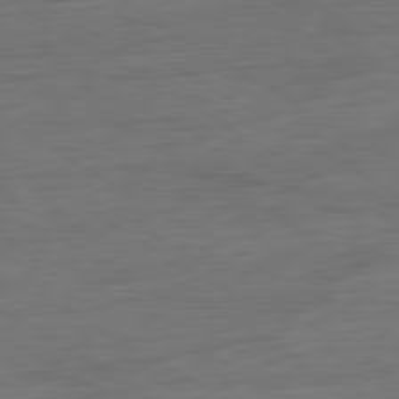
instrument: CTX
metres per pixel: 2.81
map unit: Ap
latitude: -81.3132
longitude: -79.3104
